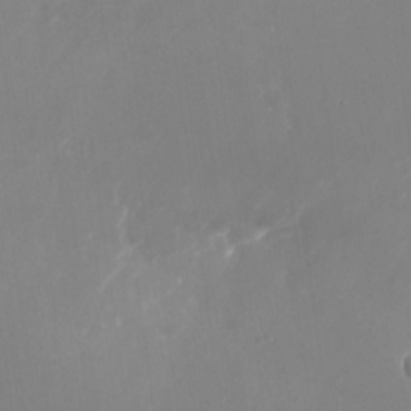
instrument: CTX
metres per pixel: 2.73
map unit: Nhu
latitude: -27.8611
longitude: -75.6127
